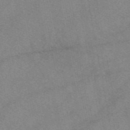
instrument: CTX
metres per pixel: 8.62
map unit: eAb
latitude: 48.3845
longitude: 110.4818
